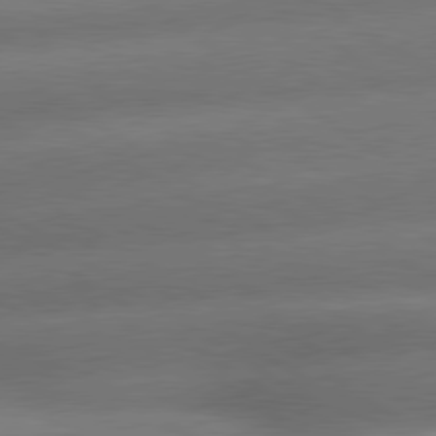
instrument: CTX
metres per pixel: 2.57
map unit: lApd
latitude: 79.8773
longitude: -154.4034
